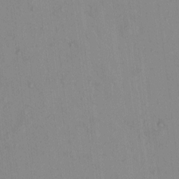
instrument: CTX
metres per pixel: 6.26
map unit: eHh
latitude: -0.3496
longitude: 17.3699
